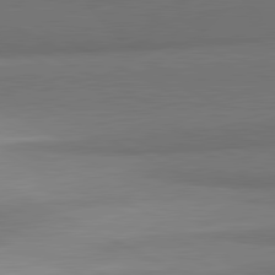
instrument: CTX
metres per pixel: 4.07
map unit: lApd
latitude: 81.6883
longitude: 155.5777
